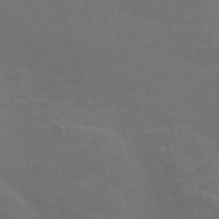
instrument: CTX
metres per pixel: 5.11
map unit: Nve
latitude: -58.3495
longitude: 56.9919
